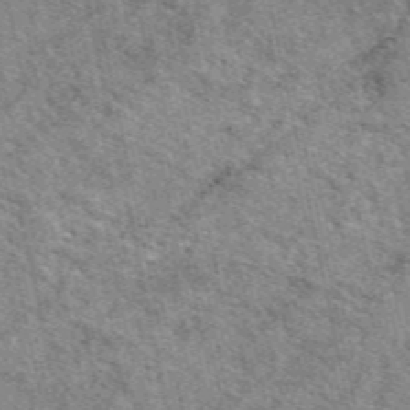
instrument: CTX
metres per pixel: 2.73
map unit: eAb
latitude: 49.3860
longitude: 114.1228
